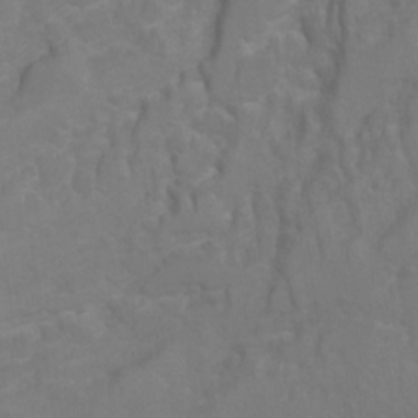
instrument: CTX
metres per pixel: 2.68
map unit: Hto
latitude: 6.9325
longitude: -35.7449
